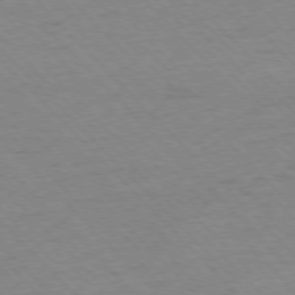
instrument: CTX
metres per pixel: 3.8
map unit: Hpe
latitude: -76.9920
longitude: -11.3671
